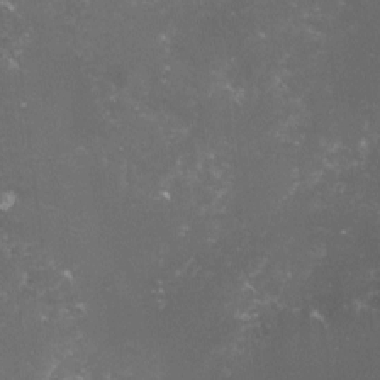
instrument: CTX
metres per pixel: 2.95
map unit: lHvf
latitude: -15.5777
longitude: -101.8772
